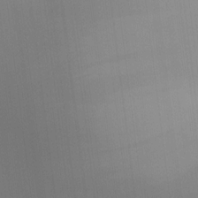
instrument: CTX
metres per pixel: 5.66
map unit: HNhu
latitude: 13.1403
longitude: 11.5966
